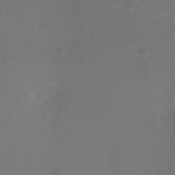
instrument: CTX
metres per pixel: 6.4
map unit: Nhu
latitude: -27.3131
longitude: -73.0081
